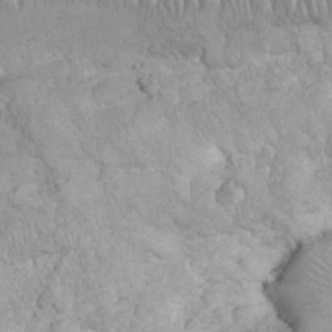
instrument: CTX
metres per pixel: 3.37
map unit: eHh
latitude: 32.1578
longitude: -64.4979
